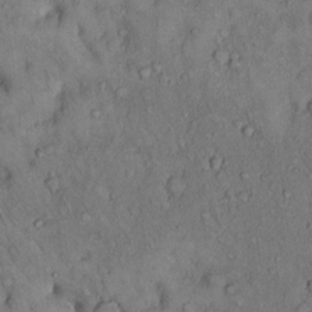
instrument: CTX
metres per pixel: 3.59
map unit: Hto
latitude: 10.9325
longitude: -59.9339
